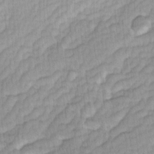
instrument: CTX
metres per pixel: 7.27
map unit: Ave
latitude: -1.3699
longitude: -113.7072
